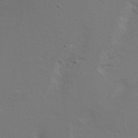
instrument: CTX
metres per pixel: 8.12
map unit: Hto
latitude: 8.7057
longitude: -31.2348
